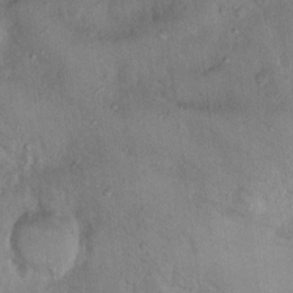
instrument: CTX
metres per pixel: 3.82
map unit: Nhu
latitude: 12.9136
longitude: -27.3293
